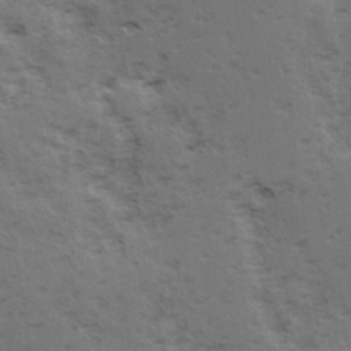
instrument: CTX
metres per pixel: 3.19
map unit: Ave
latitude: 15.2915
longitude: -103.8772
